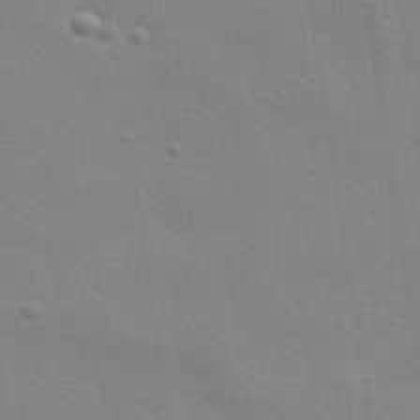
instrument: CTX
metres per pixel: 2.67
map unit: Aa
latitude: 33.0647
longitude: -133.9528
